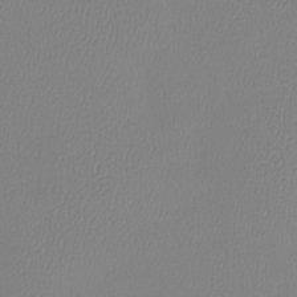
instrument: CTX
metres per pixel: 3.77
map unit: Htu
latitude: -13.3132
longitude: -47.1026
